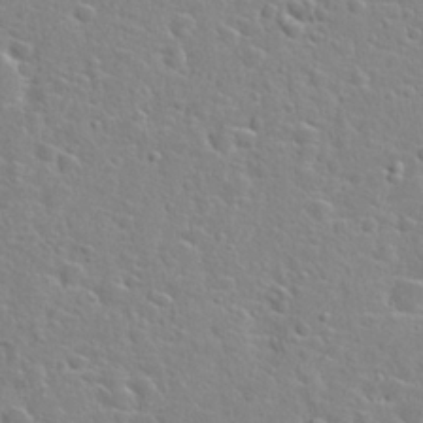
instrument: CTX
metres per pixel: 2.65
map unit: Hto
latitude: 24.1388
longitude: -46.5168
